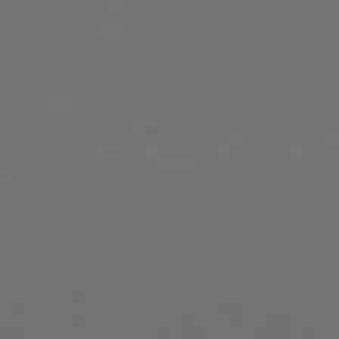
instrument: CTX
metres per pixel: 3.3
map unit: Hpe
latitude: 78.9325
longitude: -163.1781
